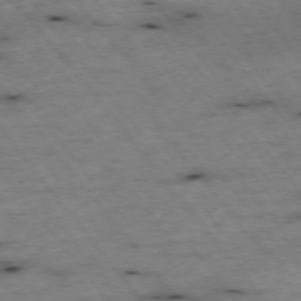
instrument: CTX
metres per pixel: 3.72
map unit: Hpe
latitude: -75.5399
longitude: -17.2348
